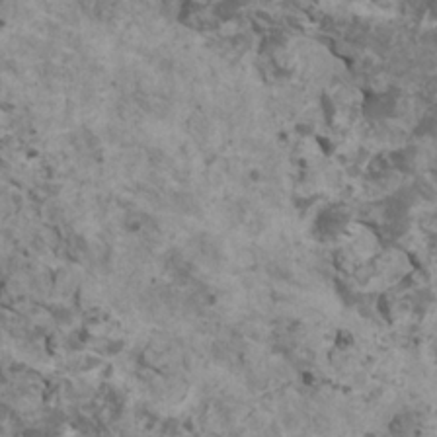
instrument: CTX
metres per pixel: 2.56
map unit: HNhu
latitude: 2.2144
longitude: 4.1416
